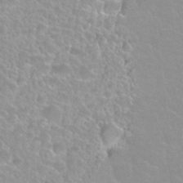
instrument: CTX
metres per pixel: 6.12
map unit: Nhu
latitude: 27.8961
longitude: -52.3090
